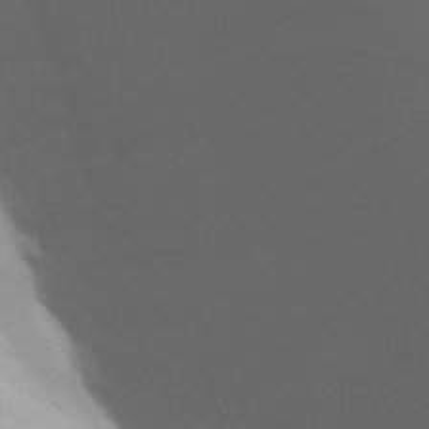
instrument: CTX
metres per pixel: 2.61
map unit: eHh
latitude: 24.3278
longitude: -65.7450
